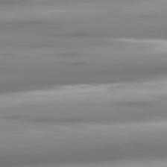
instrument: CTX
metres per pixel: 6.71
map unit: lApd
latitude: 81.2159
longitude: -139.4993
